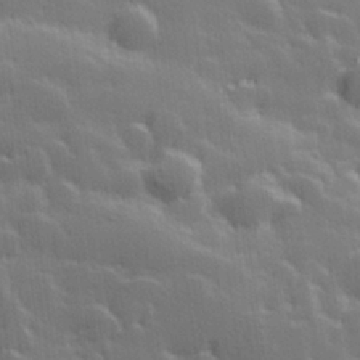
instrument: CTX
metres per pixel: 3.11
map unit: Hve
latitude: 27.5182
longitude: 144.9353
